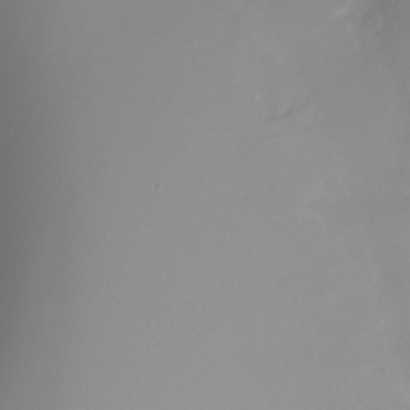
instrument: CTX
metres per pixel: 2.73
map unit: Ht
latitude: -6.7085
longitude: -29.9528
